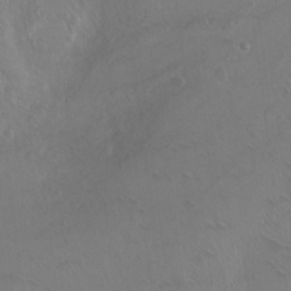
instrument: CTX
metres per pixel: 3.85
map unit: Ht
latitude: 0.7057
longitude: -44.7624
